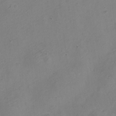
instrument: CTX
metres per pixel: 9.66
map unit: Nve
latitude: -23.2943
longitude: 107.1242
